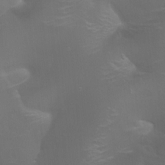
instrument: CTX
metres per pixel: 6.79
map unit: Htu
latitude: -4.6140
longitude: -88.0255
